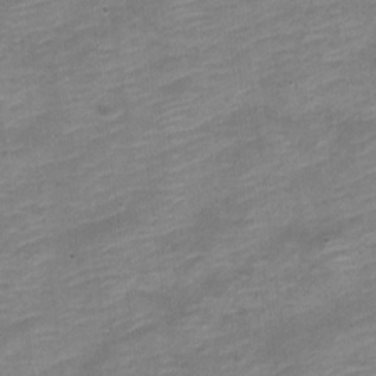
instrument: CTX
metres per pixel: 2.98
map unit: Nve
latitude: -18.1984
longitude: 109.5966
